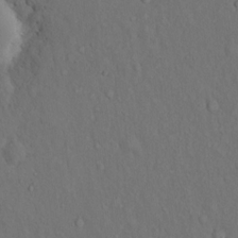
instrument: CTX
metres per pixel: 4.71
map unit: Hto
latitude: 14.7813
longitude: -61.9528
